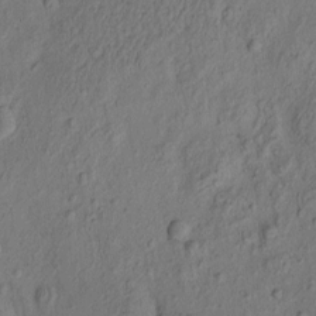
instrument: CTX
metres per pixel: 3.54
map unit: eHh
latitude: -1.3132
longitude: 19.0109
